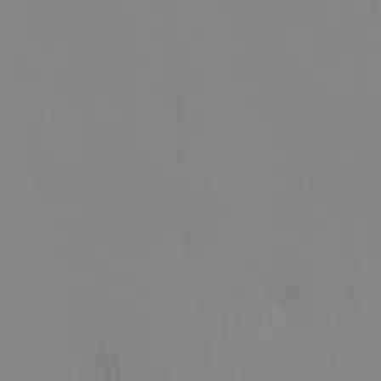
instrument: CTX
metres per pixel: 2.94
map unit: HNhu
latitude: 7.8772
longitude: 11.8611
